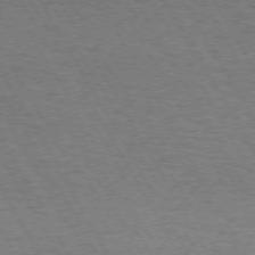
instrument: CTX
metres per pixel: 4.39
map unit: Hpe
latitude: 72.4034
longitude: -128.8569
